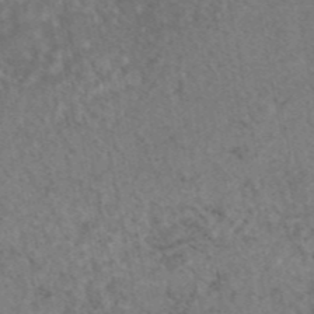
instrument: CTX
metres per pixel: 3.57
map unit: eAb
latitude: 45.2726
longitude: 114.0850
